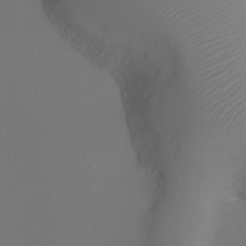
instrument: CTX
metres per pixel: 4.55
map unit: Ht
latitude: -17.9556
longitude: -43.7450
